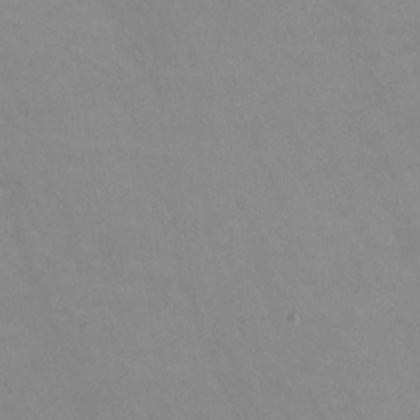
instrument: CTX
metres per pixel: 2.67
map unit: HNhu
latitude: -1.1054
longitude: -3.0269
